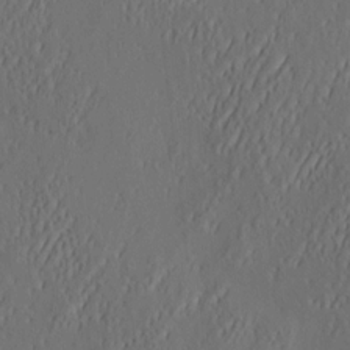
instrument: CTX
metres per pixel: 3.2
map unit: eHh
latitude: 4.5357
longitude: -77.7638
